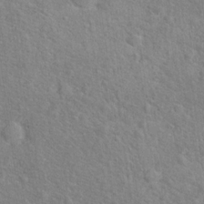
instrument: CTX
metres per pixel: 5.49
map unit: Hto
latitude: 16.9325
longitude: -42.9325
